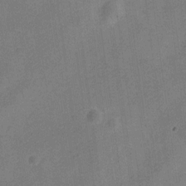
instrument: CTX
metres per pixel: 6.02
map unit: Nve
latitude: -24.5196
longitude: 106.6519
